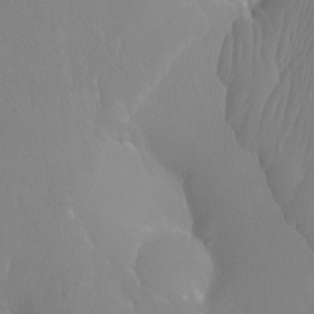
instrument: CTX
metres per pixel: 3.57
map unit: Ht
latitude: -3.5021
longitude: -26.1956
